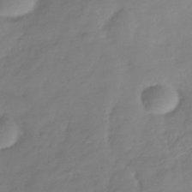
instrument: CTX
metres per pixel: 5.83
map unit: Hve
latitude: -31.6344
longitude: 90.0850
